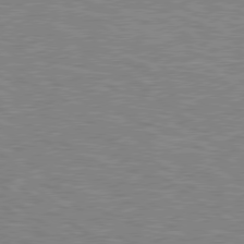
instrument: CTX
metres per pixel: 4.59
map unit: Hpe
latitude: 78.7247
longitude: -164.6490
